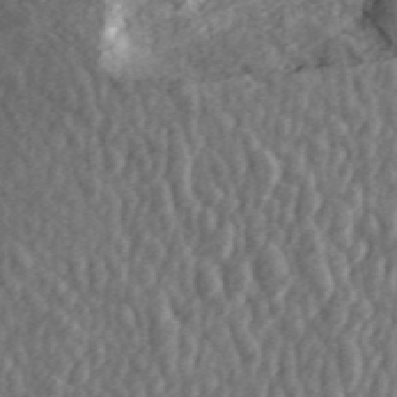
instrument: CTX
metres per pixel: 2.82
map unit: ANa
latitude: 45.6505
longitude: 30.4818
